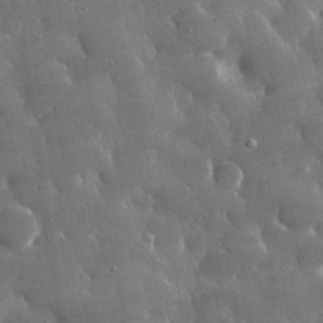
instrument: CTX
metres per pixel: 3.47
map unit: lHvf
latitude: 31.7828
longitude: -92.5356
